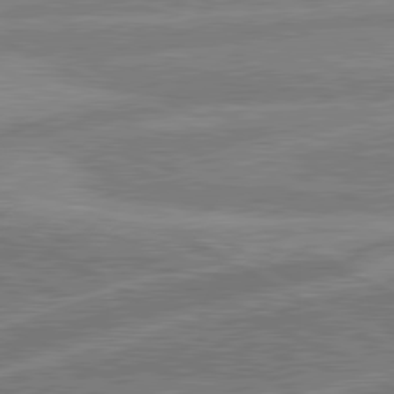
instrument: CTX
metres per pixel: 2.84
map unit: lApd
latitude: 80.8002
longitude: -170.4601
